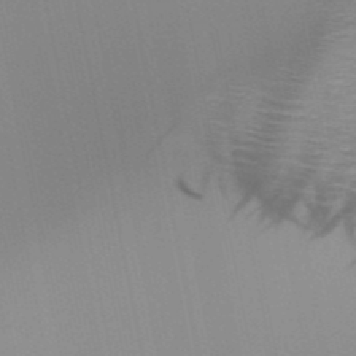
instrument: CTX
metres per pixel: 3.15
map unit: HNb
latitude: -49.0298
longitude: -49.9717
